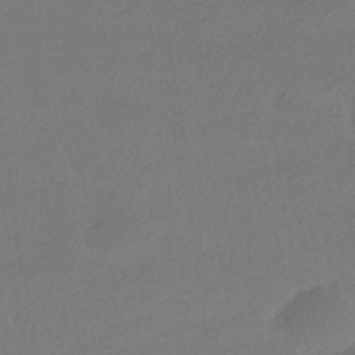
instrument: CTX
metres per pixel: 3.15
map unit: HNhu
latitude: -42.0283
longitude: 95.1242
